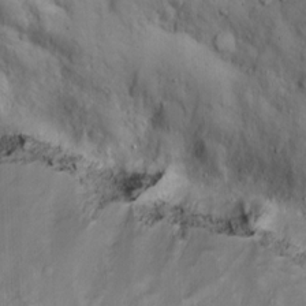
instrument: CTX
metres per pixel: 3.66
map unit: Hto
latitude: 12.0444
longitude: -59.1781
